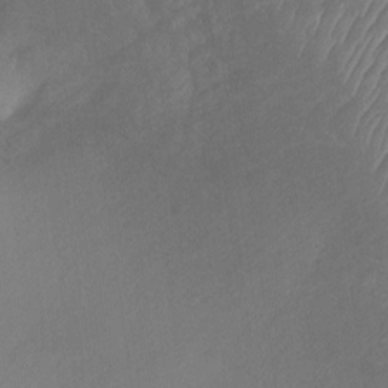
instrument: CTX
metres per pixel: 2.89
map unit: Ht
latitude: -8.2550
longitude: -39.4993
